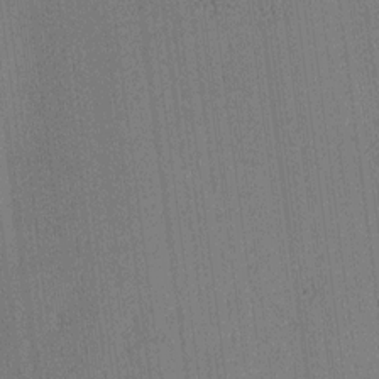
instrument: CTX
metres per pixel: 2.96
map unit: lAa
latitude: 12.6680
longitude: -107.4615
